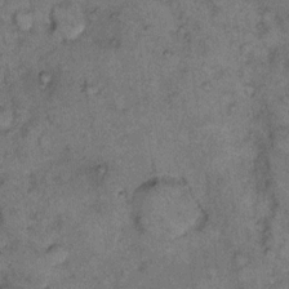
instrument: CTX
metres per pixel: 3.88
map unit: eHh
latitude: 11.1025
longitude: -63.1215
